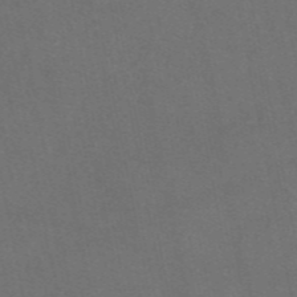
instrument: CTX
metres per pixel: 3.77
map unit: eAb
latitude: 47.2348
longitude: 116.0472
